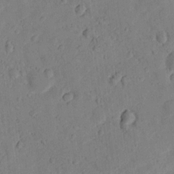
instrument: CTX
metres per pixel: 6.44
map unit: lHvf
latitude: 13.0837
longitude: 177.8422
